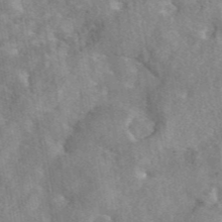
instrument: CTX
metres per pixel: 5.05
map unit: eAb
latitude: 45.1970
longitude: 116.9730
